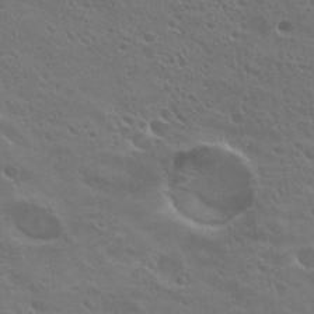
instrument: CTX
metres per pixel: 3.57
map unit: Hto
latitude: 27.4615
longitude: -35.0458
